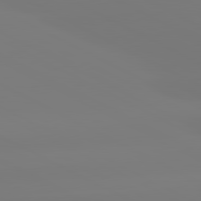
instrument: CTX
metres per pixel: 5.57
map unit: lApd
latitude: 80.7813
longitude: -156.7813
